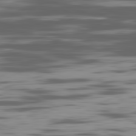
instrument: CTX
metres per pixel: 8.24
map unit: Ap
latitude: -82.0283
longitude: -69.3482
